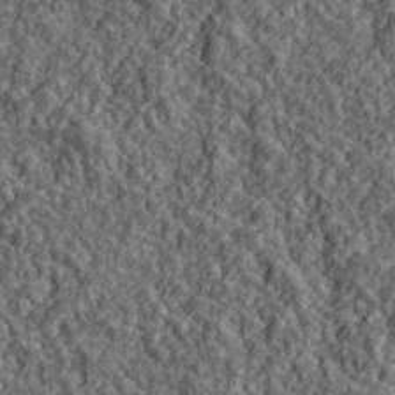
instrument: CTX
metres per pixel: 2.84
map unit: lHvf
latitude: 39.8394
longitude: -88.4223
